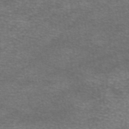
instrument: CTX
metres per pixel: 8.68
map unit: eAb
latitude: 46.2523
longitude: 102.9542
